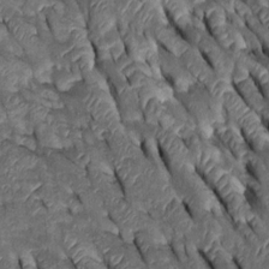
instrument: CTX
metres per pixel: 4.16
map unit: Htu
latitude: 0.0444
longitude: 148.1795
